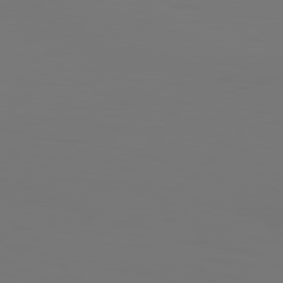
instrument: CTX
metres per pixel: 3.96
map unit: Hpe
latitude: 77.3292
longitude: -134.9513
